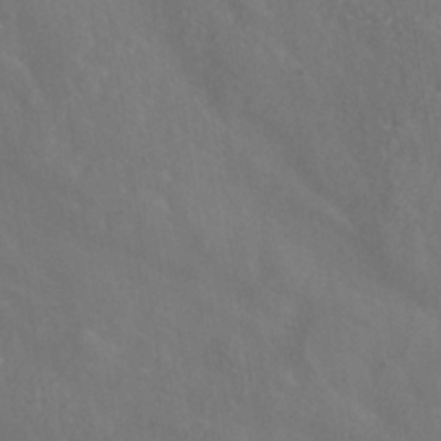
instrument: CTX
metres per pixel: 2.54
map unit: ANa
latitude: -36.7085
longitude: 95.5588
